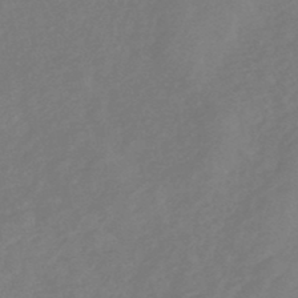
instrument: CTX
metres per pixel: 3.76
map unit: HNb
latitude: -47.1053
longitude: 57.5966
